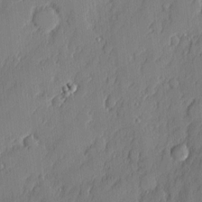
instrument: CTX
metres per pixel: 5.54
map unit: eHh
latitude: 5.2726
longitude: -76.3089
